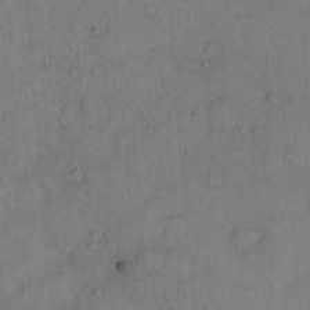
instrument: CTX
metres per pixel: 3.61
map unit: Hto
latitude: 12.8380
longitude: -57.1592
